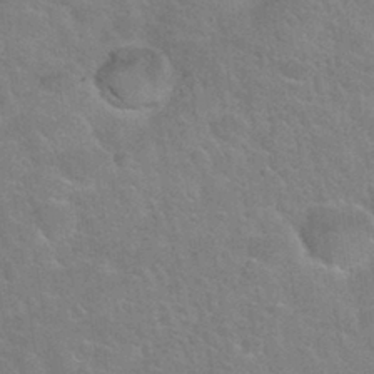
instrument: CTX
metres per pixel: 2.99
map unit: Nhu
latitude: 30.3845
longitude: -51.5749
